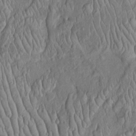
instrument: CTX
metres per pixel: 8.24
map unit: Htu
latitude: -5.6533
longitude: 152.9919
